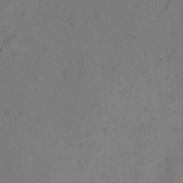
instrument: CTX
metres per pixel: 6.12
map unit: eHh
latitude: 20.8758
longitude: -61.8394
